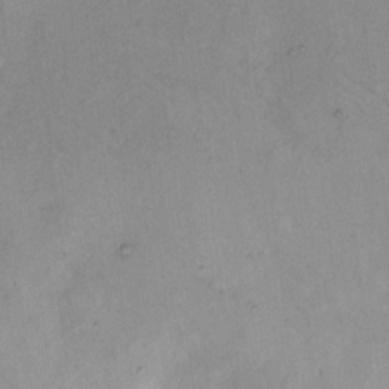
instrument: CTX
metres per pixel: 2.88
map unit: Hto
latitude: 6.9514
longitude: -62.5168
